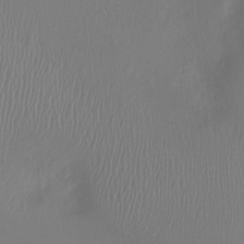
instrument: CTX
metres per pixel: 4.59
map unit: Ht
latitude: -4.6329
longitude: -16.2712
